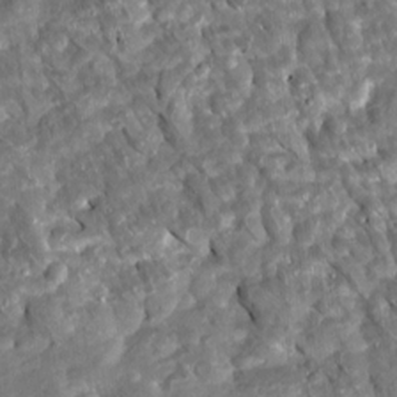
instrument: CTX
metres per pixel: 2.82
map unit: Htu
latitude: 1.8772
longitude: 142.5762
